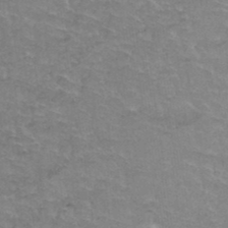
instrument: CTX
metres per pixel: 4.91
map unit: Hto
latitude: 37.4805
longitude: -41.5749
